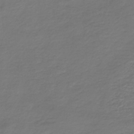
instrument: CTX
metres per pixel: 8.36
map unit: HNb
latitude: -43.0297
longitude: 50.0661
